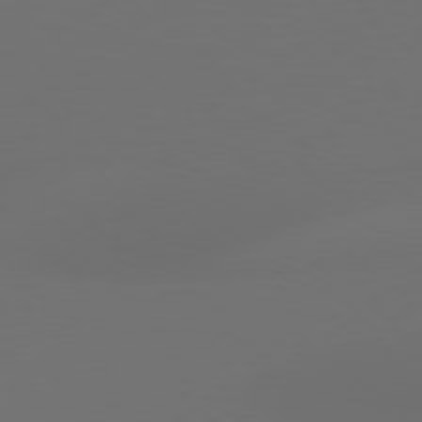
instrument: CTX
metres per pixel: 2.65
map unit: Hpe
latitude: 76.5356
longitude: -130.0633
